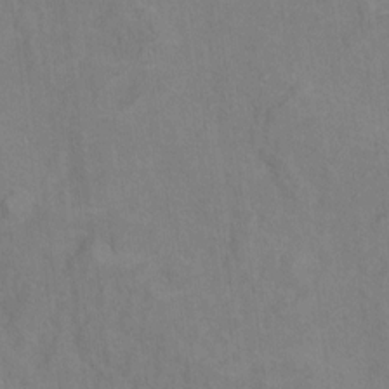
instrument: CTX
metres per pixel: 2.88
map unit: Ht
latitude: 7.9150
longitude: -37.7072
